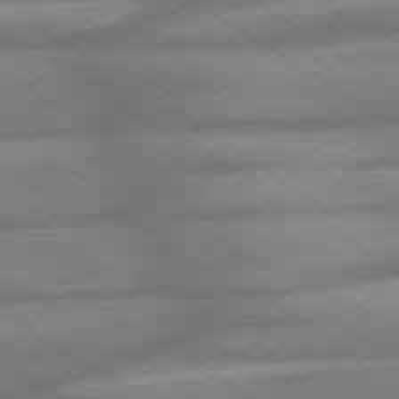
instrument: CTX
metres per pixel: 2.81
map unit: lApd
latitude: 79.7261
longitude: -127.6883
